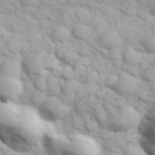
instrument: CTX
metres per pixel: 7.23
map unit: Hve
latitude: 32.2334
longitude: 151.2565
